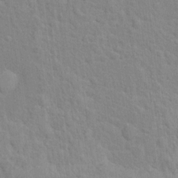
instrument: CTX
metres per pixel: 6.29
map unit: Hto
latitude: 16.2712
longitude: -41.0269
